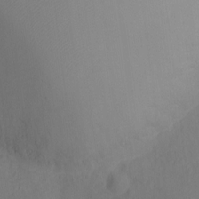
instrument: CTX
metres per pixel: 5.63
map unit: Ht
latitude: -9.8233
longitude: -21.6694
